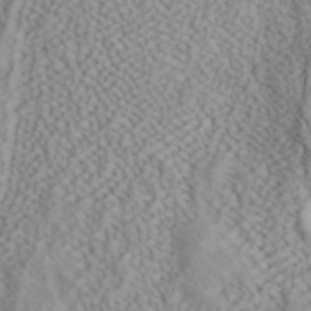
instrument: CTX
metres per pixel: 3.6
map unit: ANa
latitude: 42.9703
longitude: 54.1984
